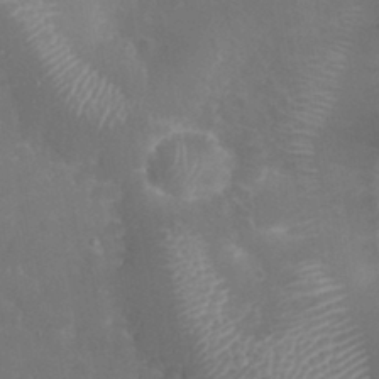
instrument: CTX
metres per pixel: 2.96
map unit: eHh
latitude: 33.0081
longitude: -61.2915
